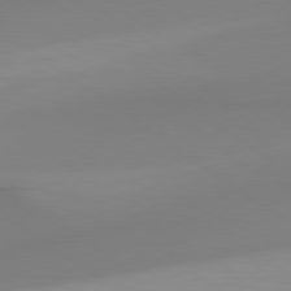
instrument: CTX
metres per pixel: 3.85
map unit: Hpe
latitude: 78.8380
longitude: -143.2348
